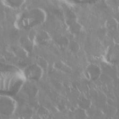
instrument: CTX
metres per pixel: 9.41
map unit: Nhu
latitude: 29.3859
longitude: -60.6868
